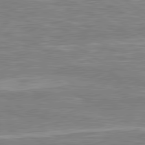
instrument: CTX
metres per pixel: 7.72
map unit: lApd
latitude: 80.7246
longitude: -172.4601
